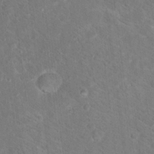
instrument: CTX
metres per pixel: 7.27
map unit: Hto
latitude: 18.1389
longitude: -37.1403
